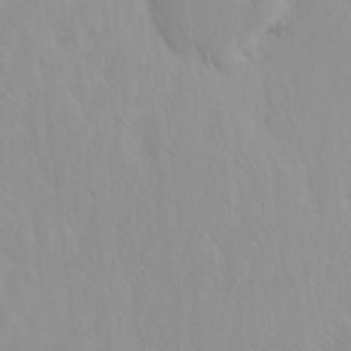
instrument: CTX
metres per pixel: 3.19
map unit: Ave
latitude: -1.3510
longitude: -113.0269
